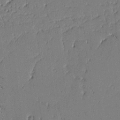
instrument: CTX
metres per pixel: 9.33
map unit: lAvf
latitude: -0.5952
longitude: -106.3467
